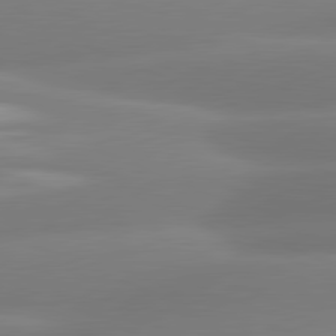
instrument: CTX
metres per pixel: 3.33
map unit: lApd
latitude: 81.1592
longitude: -161.8772
